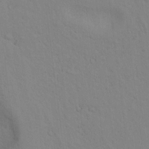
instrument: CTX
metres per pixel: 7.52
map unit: lAvf
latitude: 9.3482
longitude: 168.4251
